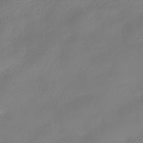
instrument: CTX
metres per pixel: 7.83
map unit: HNhu
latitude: -40.5763
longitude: 100.4817
